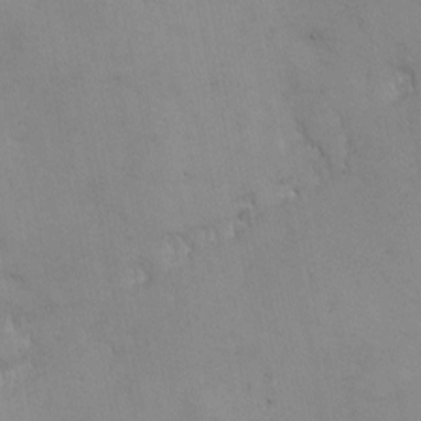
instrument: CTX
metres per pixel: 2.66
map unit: eHh
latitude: -2.4062
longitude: -81.3482
